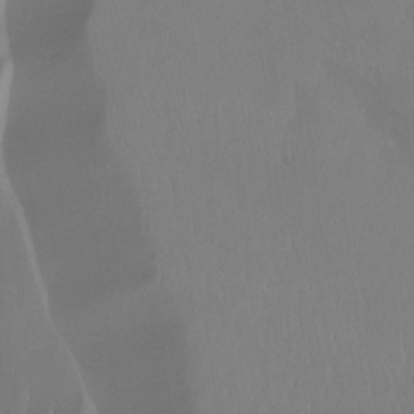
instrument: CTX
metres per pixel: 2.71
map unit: Ht
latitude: -15.5588
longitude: -44.4223
